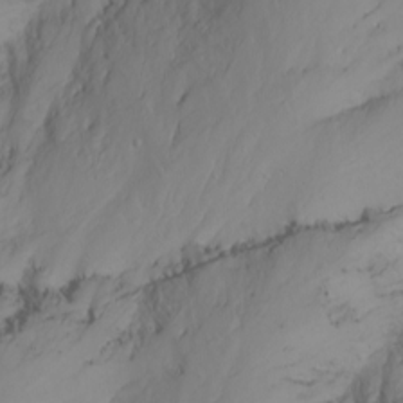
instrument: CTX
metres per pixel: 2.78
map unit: Nhu
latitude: -7.0108
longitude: -65.9339
